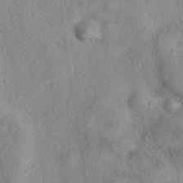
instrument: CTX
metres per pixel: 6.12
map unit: eAb
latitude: 39.5560
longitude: 113.0487
